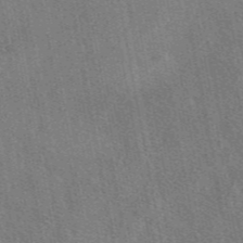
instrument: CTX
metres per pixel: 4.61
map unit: eAb
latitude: 46.6113
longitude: 107.3132
